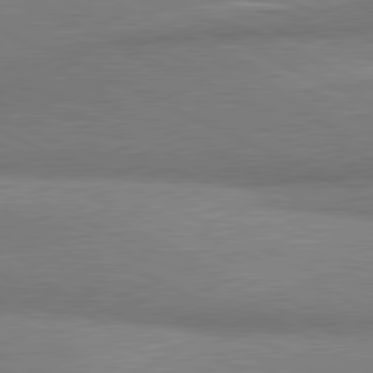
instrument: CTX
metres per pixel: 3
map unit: lApd
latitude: 81.1592
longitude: 164.2551
